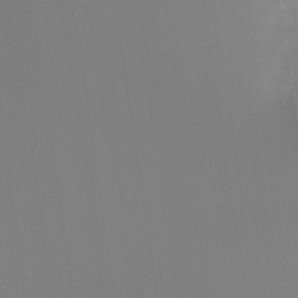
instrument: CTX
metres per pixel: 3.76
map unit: Ht
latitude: -12.3495
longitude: -48.8758
